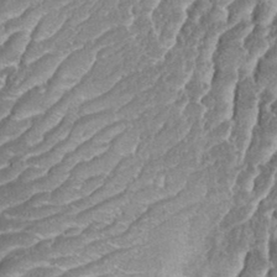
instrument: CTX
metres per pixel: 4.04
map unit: eHh
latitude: 35.0080
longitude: -137.2159
